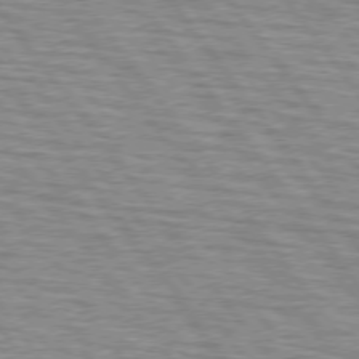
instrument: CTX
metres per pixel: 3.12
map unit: lApd
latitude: 75.2726
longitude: -75.5371
